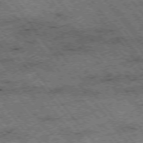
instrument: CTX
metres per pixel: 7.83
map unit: Hpe
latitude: -75.8801
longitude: -20.7058
